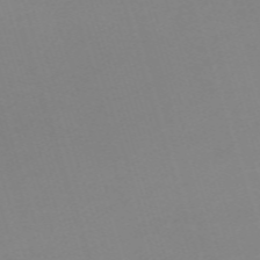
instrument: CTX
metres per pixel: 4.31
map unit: eHh
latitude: -62.1605
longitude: 49.0487
